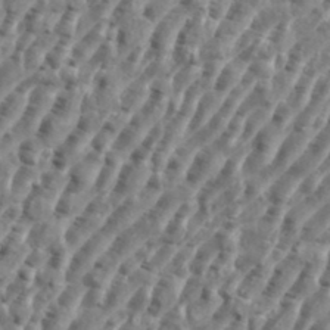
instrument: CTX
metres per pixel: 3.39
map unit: eHh
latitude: 35.8772
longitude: -135.5560
